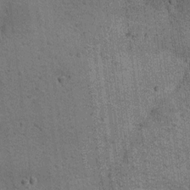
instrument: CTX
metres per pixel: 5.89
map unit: Hto
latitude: 11.8395
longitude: -36.9136
